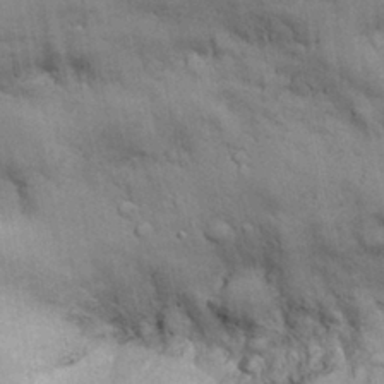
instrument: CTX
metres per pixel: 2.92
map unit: Nhu
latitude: 26.9514
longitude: -68.2712
